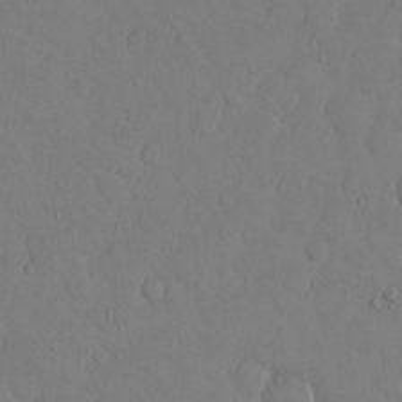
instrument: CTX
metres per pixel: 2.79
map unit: eHh
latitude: 13.9339
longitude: -69.6316
